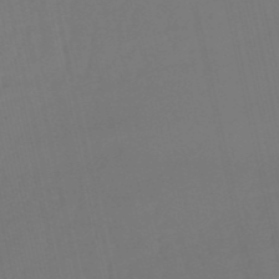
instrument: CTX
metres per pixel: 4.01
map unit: eHb
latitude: -50.6140
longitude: 76.3684
